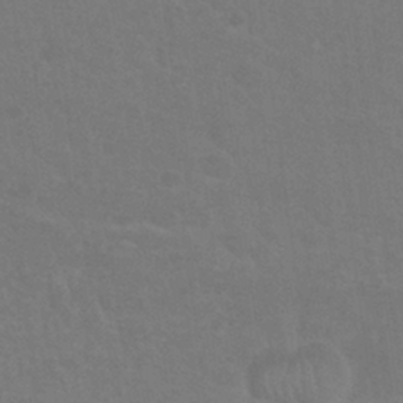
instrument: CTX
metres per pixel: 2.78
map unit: Nhu
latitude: 25.5749
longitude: -51.6882
